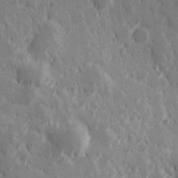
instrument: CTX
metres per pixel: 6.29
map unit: Hve
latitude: 25.2159
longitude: 146.2739
